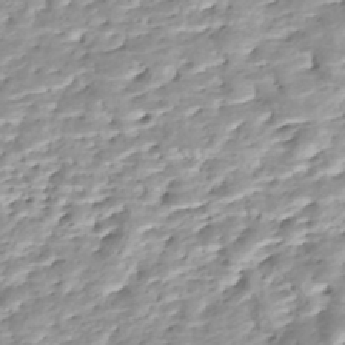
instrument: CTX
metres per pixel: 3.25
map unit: Nhe
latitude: -48.1606
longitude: -172.5356
